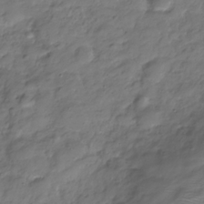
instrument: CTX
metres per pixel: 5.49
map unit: Hve
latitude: -31.4265
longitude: 90.8975
